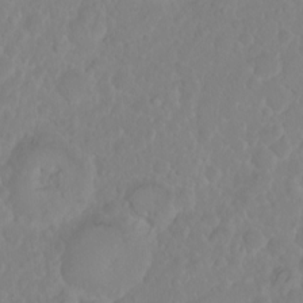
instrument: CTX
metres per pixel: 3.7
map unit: eHh
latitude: 1.2159
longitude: -55.6316
